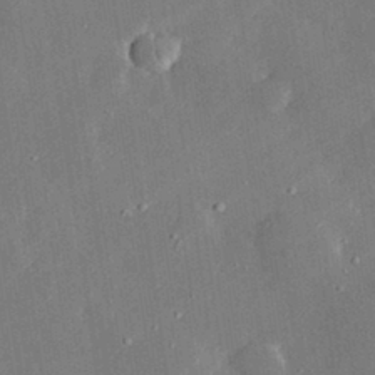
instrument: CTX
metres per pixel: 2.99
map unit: lHvf
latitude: 33.1214
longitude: -91.8583
